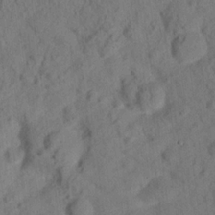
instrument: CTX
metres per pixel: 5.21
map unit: lHvf
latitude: 14.8758
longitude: 178.2361
